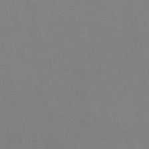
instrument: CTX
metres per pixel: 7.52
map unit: eHb
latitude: -50.0283
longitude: 67.5021
